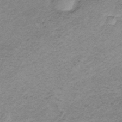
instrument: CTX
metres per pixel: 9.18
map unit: HNb
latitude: -33.4455
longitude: 61.2943
